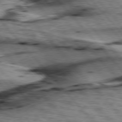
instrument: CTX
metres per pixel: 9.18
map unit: lApd
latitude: 76.4034
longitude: -71.7261
